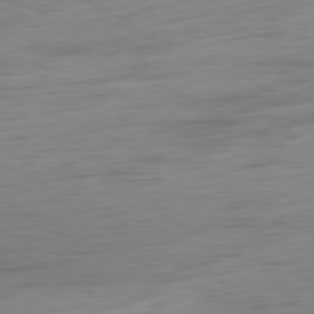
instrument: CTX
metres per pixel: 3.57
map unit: Ap
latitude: -80.7841
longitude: -61.3481
